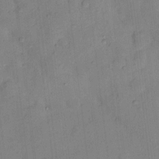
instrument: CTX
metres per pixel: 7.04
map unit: Nhu
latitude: 11.9717
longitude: -29.0647
